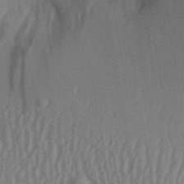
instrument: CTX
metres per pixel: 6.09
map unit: Aa
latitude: 29.1592
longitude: -138.7435
